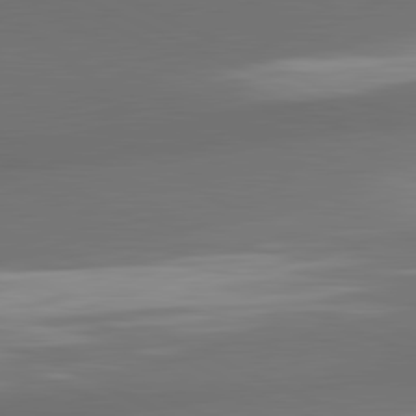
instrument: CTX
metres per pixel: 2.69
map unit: lApd
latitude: 81.7261
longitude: 172.7085
